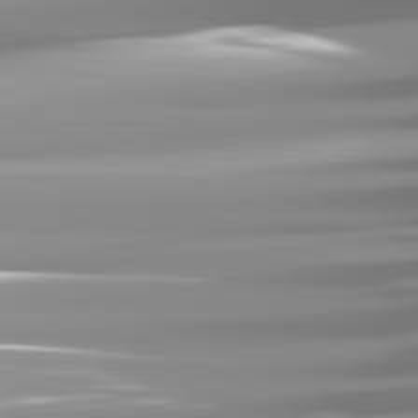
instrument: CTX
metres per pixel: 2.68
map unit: lApd
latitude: 81.8772
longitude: -139.7261
